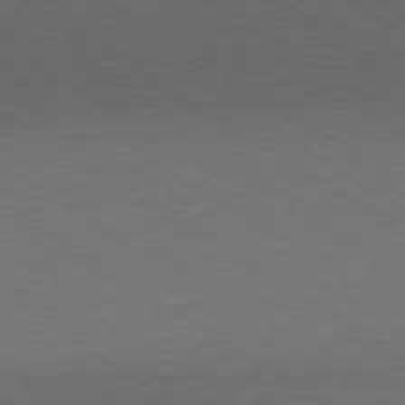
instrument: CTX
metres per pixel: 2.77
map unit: Hpe
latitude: -80.3684
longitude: 19.1053
